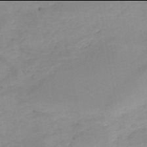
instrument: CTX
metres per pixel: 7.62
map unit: HNb
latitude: -50.0094
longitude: -40.0822
